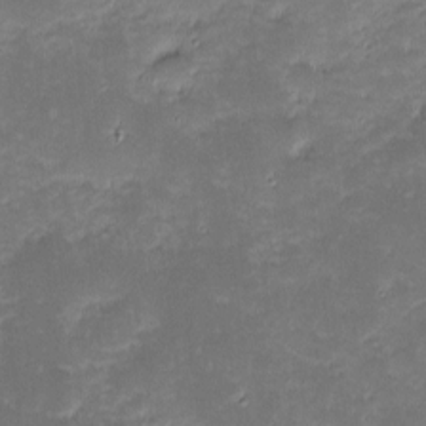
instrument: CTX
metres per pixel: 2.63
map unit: eHh
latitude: -1.8612
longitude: -86.0633
